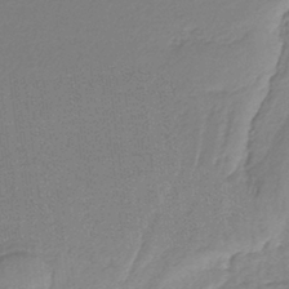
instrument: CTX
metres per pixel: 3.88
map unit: HNb
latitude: -34.6518
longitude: 60.6707
